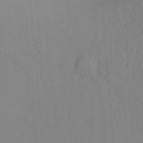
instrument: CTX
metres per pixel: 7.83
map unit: Ht
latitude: -1.1432
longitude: -33.9150
